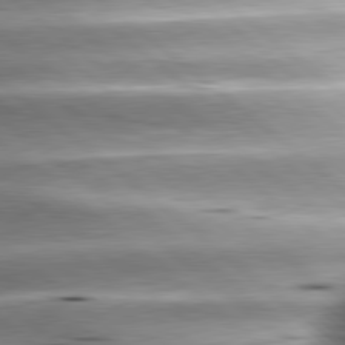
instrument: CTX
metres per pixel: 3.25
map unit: lApd
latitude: 80.1767
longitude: -143.3104
